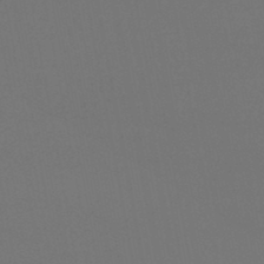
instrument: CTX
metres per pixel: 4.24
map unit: lHb
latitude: -46.9730
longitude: 68.5384
